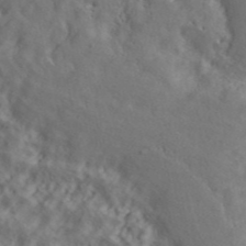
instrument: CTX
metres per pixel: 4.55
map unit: ANa
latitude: 45.0458
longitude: 44.8597
